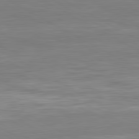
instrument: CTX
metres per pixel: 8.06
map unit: Hpe
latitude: -80.8219
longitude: 17.9745
